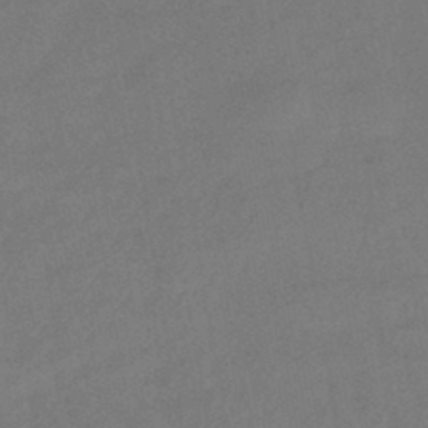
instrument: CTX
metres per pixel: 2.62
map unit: eHb
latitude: -43.3320
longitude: 88.1606
